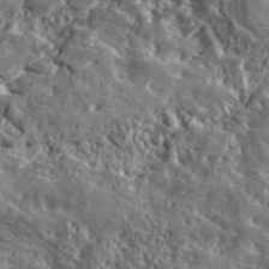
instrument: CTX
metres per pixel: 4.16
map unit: lHvf
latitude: 41.8205
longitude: -90.1200
